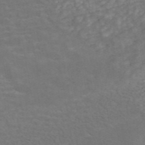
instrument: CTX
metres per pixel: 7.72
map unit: ANa
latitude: 45.0836
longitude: 26.2739
